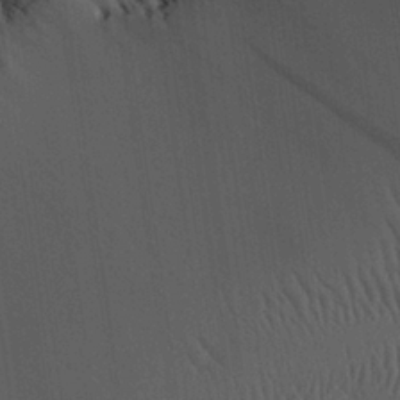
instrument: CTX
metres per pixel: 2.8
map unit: Aa
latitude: 26.5924
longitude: -137.9906
